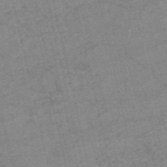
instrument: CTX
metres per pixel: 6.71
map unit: HNb
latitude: -54.5385
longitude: -43.3860
